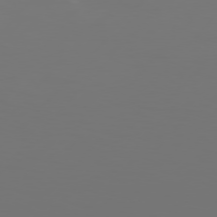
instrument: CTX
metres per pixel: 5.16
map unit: Hpe
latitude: 76.8569
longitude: -139.4804
